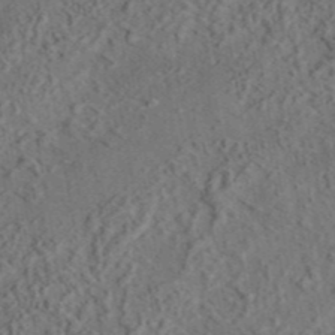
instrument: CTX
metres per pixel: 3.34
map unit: eAb
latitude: 43.5749
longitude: 116.2361
